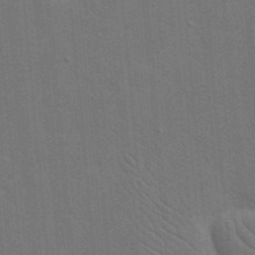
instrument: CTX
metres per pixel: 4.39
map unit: eHh
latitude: 19.7827
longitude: -63.8962
